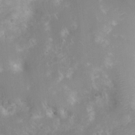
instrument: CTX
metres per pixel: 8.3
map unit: Nhu
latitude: 8.1011
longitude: -21.0837
